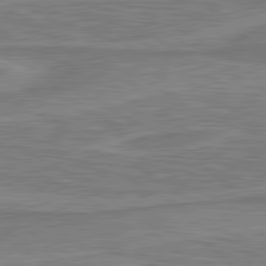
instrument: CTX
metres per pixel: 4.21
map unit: lApd
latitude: 80.9703
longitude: 173.9367
